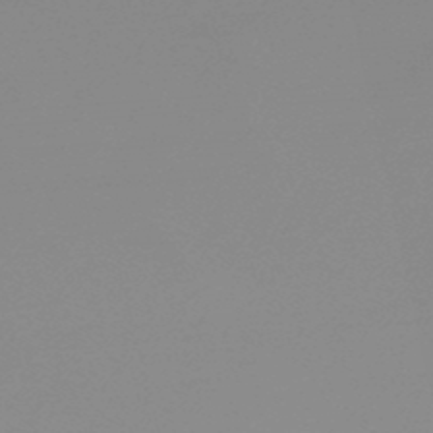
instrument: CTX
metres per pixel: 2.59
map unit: lHb
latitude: -48.3118
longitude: 68.0661
